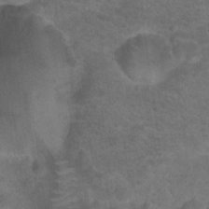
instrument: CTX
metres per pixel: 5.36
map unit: Hto
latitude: 19.4804
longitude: -39.1403
